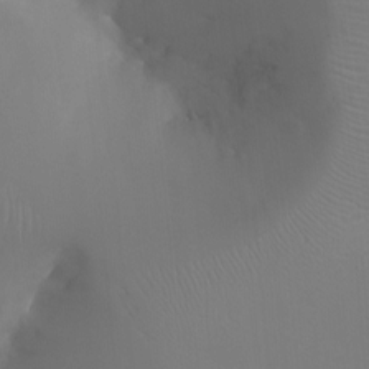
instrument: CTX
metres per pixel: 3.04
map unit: Ht
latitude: -17.2376
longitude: -41.6315
